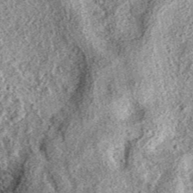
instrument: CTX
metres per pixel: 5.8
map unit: eAb
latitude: 37.1214
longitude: 110.7463
